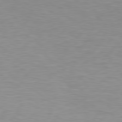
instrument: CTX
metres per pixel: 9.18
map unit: Hpe
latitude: 78.4601
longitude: -145.3670
